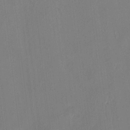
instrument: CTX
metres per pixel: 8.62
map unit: lAvf
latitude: 7.2726
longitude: 166.1795
